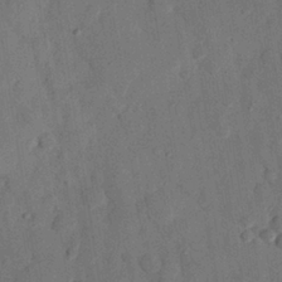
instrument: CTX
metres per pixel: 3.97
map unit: eHh
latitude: 26.6680
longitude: -77.2159
